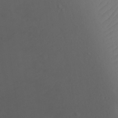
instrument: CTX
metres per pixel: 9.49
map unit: Ht
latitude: -2.4440
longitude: -28.5546
